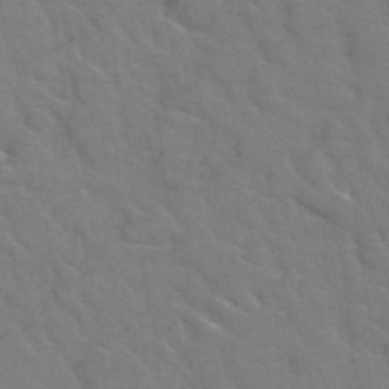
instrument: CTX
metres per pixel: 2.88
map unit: Hto
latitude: 38.7624
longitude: -44.0822
